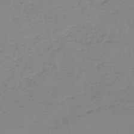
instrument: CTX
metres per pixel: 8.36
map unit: HNb
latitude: -54.8597
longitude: -47.0459
